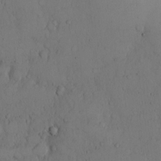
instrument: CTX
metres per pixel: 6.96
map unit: Hto
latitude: 8.9892
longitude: -57.5749
